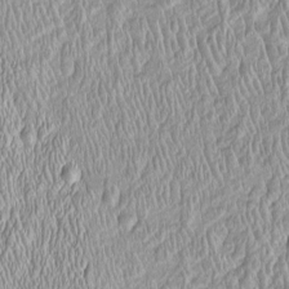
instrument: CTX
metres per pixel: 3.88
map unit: Htu
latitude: -4.7274
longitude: 157.5966
